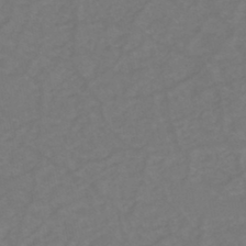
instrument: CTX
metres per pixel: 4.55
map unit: eHh
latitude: -44.2173
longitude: -29.3104
